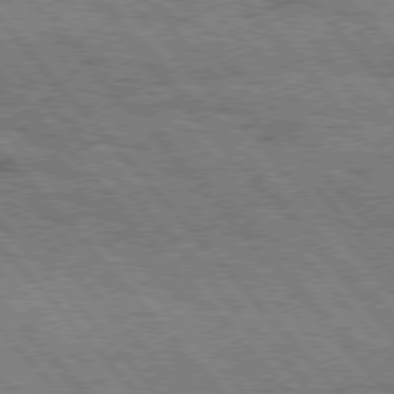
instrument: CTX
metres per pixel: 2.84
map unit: Hpe
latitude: 76.2711
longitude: -150.4601
